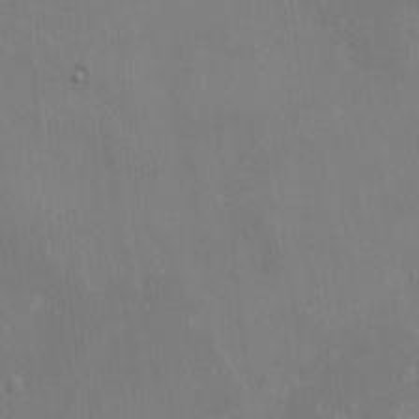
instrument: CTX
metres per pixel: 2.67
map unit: HNhu
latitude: 5.5749
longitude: 7.4832
